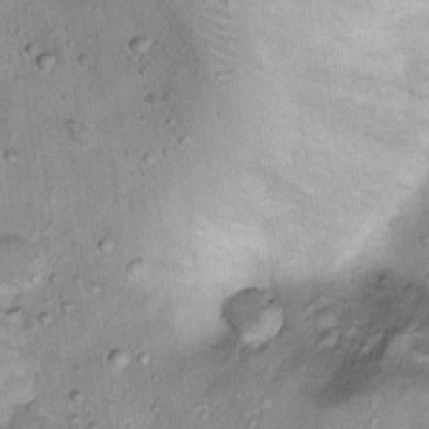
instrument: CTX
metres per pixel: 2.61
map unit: Ht
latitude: 13.8583
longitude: -40.7813
